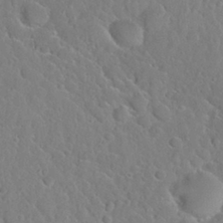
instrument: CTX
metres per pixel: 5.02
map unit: Nhu
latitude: 28.7057
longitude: -52.3656
